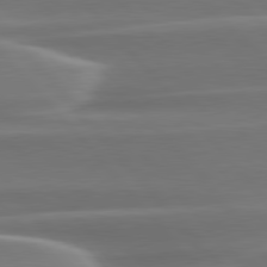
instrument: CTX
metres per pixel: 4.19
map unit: lApd
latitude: 79.8017
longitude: -114.1766
